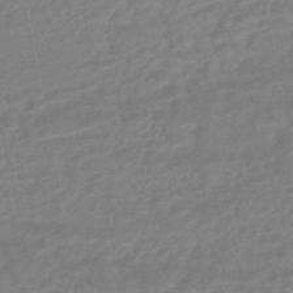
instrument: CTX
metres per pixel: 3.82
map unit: HNhu
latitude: -45.9556
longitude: 92.3495
